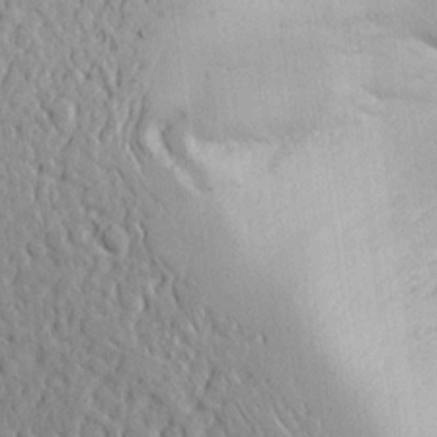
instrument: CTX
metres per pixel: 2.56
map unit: Aa
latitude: 14.3468
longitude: -139.8205
